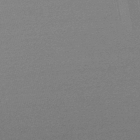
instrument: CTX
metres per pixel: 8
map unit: lHb
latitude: -47.7855
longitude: 68.2739
